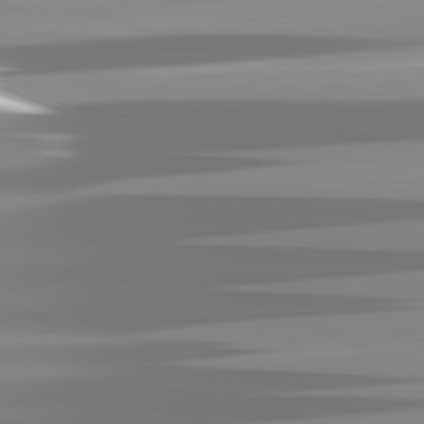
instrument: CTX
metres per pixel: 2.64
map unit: lApd
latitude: 81.9528
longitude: -138.1956
